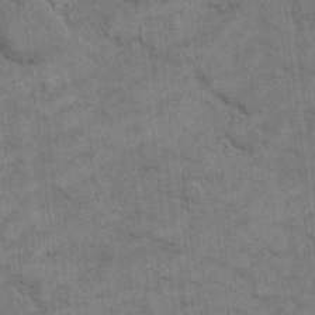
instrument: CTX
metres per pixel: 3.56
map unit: eHh
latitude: 12.9136
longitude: -65.2915
